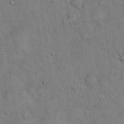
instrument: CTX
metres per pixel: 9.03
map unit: Hto
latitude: 13.4993
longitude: -60.1766
